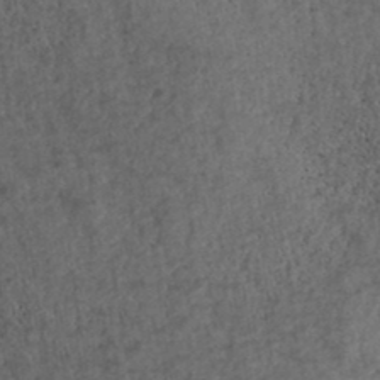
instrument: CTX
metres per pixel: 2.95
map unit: ANa
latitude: 39.0269
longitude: 22.8219
